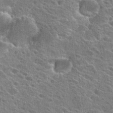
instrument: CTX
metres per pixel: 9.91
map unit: Hto
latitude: 24.0255
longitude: -39.8772
